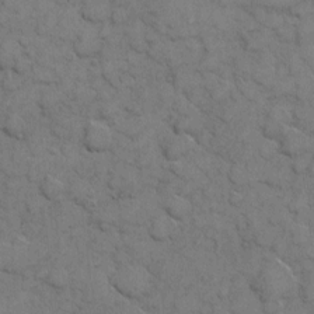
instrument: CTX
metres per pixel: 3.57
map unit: eHh
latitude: 6.3089
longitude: -65.1592
